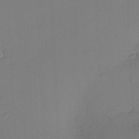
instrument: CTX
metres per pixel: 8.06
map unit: eHh
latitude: -3.4265
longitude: -79.8773
